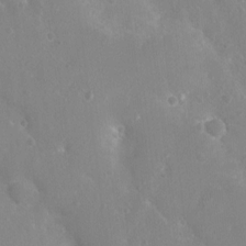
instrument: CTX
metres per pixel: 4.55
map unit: Nhu
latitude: 6.5168
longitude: -18.7057
